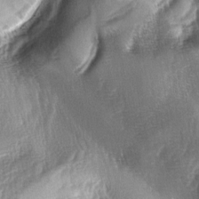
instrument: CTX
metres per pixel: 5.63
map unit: lAa
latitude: -4.6896
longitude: -127.4993
